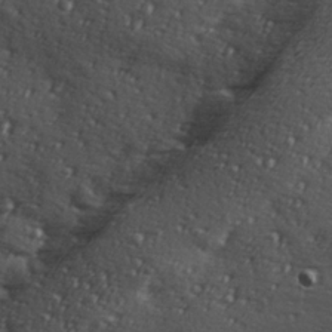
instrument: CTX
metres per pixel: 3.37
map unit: Hve
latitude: 24.2144
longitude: -96.6112
